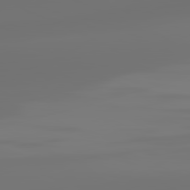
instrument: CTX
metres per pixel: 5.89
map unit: lApd
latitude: 81.8772
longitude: -152.0822
